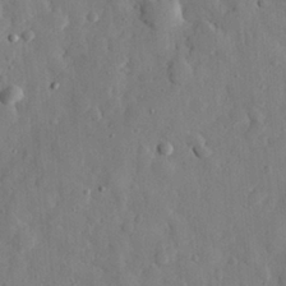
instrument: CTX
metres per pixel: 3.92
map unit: eHh
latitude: 27.5371
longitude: -77.5182
